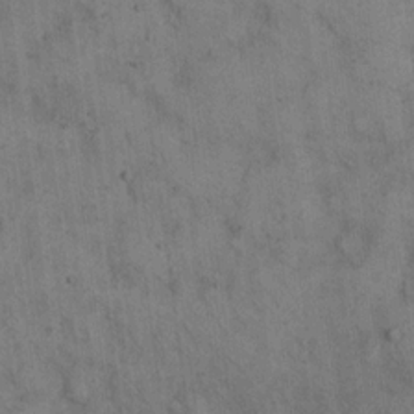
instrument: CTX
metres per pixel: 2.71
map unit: eHh
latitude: 15.4994
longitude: -63.0081
